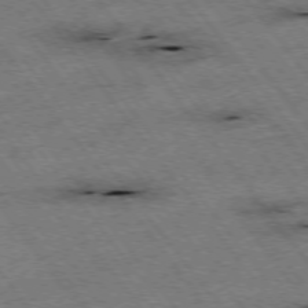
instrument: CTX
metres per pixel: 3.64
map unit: Hpe
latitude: -75.5399
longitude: -22.2522
